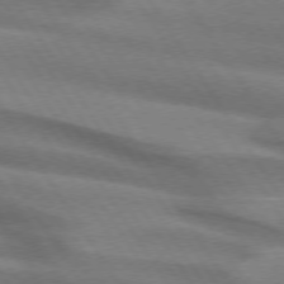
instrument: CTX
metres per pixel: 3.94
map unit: lApd
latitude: 74.5168
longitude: -63.1970
